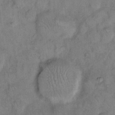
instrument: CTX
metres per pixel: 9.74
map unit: eHh
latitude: 15.1593
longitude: -65.0647
